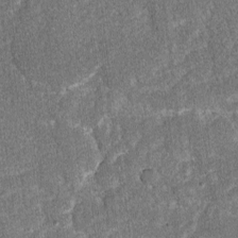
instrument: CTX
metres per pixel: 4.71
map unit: lAvf
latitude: -8.1039
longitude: -111.7450
